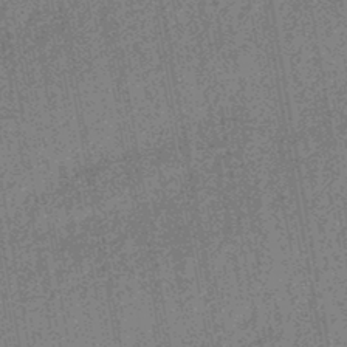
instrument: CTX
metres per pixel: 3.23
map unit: lHb
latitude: -44.5385
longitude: 65.4455
